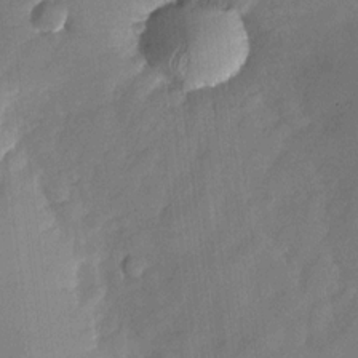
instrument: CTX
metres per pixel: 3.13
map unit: Nhu
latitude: -27.3698
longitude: -57.6504
